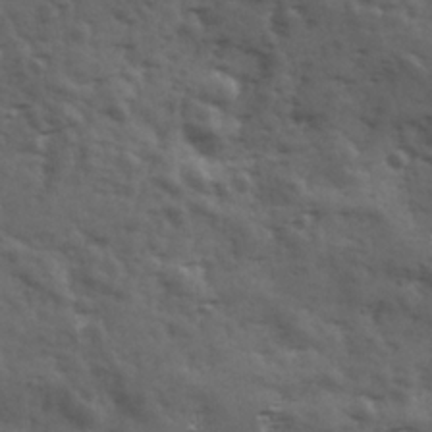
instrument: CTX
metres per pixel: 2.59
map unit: Ave
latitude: 18.5734
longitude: -132.0822
